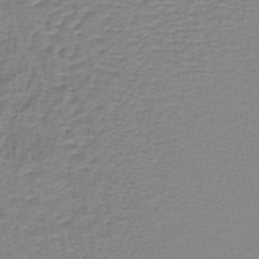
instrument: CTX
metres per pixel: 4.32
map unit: lHb
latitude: -40.3873
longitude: 61.6155
